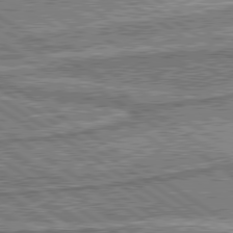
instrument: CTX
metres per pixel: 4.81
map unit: lApd
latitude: 80.1956
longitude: 173.6722
